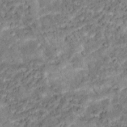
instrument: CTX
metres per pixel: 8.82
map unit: Hto
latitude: 16.3089
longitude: -36.0822
